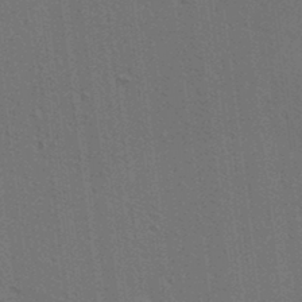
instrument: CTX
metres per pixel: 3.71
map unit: lAa
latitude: 12.5735
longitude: -108.4790
